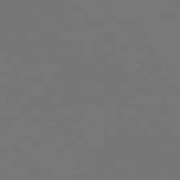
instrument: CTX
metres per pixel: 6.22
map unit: Ap
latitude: -76.0094
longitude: -79.2537
